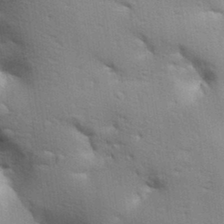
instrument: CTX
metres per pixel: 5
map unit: Aa
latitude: 33.0458
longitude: -144.8002
